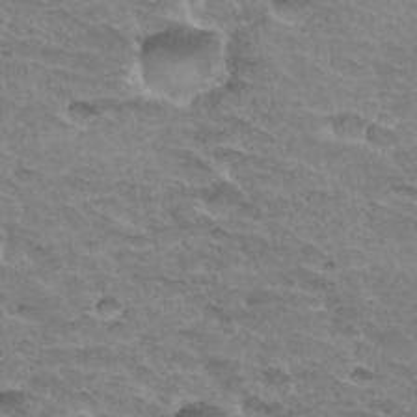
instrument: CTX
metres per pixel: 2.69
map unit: Hto
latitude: 33.6883
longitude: -46.6491
